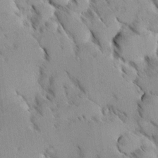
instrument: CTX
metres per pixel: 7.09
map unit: Ave
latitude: 8.7246
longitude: -103.8961
